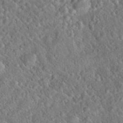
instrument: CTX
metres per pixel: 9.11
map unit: Hto
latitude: 19.3292
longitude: -52.5924
